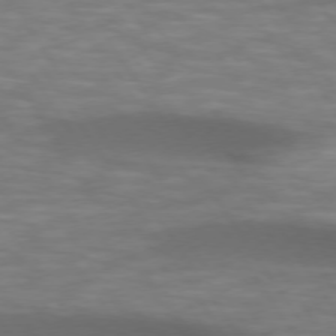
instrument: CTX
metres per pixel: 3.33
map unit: lApd
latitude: 74.2523
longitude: -52.2523
